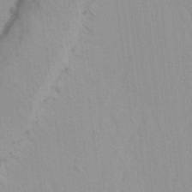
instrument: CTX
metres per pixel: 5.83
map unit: Ave
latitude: -1.7100
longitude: -113.0836
